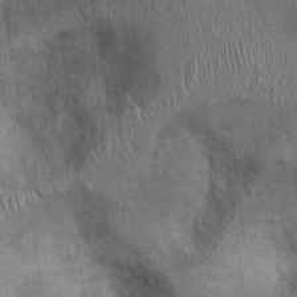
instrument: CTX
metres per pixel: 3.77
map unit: Ht
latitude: -2.1416
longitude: -13.8395
